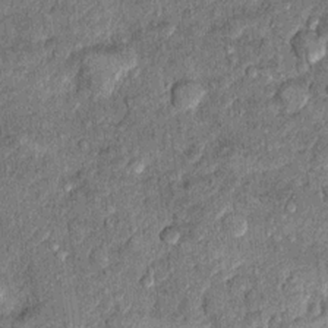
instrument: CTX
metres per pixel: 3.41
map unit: Hto
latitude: 10.5357
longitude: -37.4993
